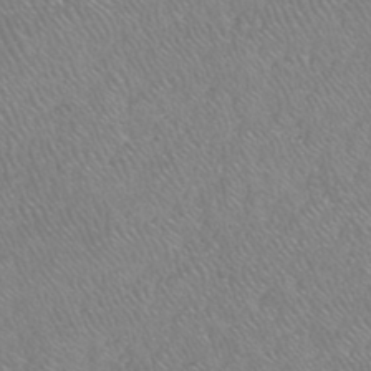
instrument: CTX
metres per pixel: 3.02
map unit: HNhu
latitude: -48.1606
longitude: 29.8045
